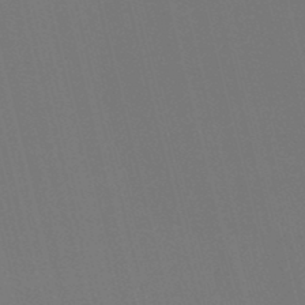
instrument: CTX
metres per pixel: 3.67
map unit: lHb
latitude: -47.8233
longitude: 60.9920
